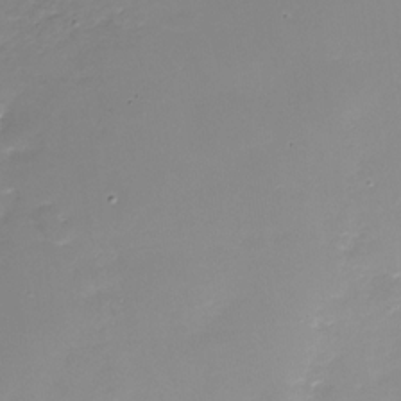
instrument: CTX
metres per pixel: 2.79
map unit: Nhu
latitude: -28.9542
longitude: -66.0822
